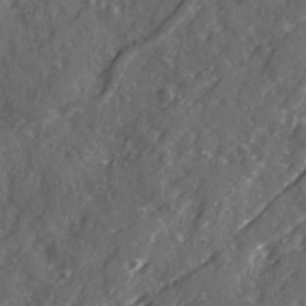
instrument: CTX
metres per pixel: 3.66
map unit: Ave
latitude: 20.8947
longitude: -131.5372
